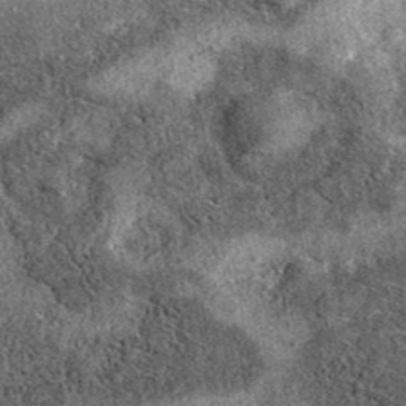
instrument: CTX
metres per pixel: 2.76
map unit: eAb
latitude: 37.8205
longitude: 108.7085
